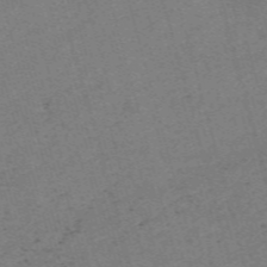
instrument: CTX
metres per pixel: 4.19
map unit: Nve
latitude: -59.4832
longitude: 65.1431
